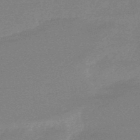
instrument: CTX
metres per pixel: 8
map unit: lHb
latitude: -48.6519
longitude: 81.7856
